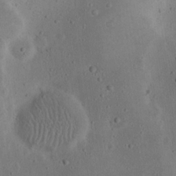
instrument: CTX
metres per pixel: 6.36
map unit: eHh
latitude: 23.1592
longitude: -70.4034
